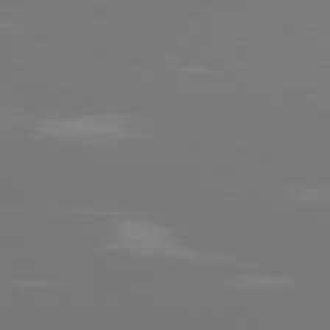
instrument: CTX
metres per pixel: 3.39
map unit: Ap
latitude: -78.3873
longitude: -96.8191
